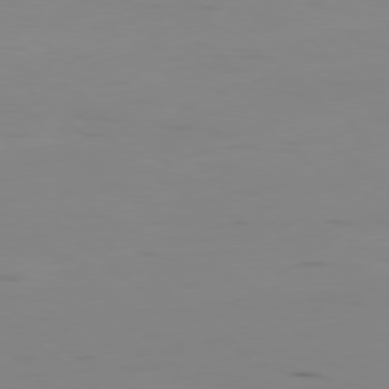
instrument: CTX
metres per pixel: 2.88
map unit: Hpe
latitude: -78.8408
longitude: 15.4266
